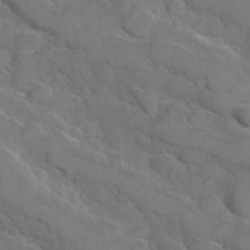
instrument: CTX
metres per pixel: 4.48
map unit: Hve
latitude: 31.3104
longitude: 151.6911
